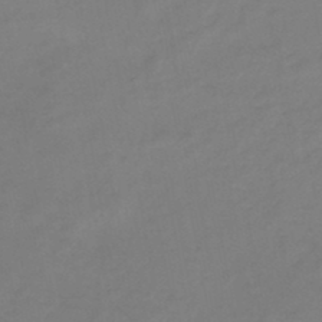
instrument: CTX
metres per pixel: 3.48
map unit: HNb
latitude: -46.6518
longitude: -35.4048
